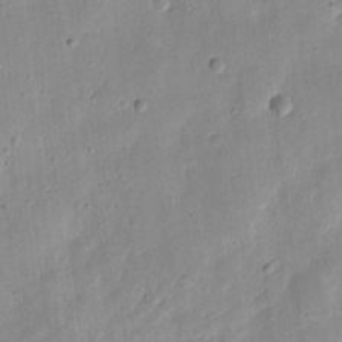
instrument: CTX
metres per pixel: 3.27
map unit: eHh
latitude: 8.1200
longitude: -72.0633
